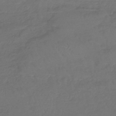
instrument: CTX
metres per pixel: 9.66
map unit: lHb
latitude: -43.6154
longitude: 74.4818
